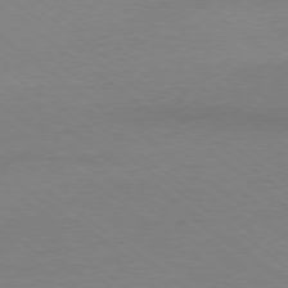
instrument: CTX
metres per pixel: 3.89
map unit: Ap
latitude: -78.4440
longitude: -95.1592
